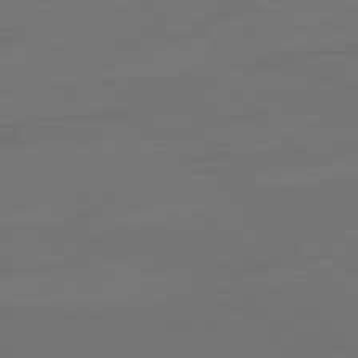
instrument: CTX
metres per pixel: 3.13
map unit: Ap
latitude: -79.9556
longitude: -55.1403
